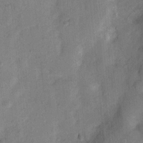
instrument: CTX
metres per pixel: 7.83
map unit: Nhu
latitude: 3.8583
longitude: -17.8394
